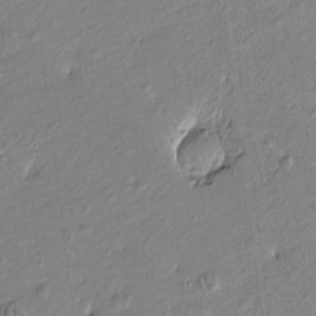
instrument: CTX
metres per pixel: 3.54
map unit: Htu
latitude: -6.9919
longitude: 176.6707
